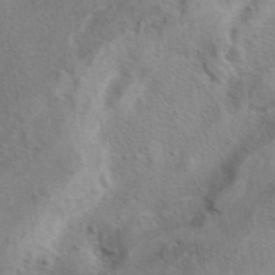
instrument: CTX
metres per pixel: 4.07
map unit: eAb
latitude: 41.2159
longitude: 104.7841
